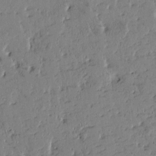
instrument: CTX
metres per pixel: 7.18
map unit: Htu
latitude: -1.4833
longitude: 176.1795
